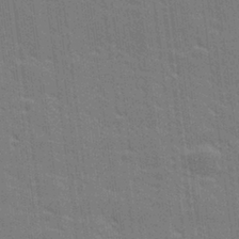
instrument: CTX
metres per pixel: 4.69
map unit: lHvf
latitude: 26.9514
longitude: 141.2754
